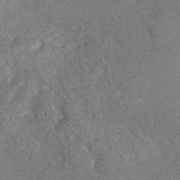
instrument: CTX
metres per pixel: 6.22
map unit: Nhu
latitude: 2.1578
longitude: -15.0459
